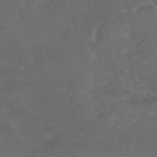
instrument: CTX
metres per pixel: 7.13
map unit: eAb
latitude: 45.9339
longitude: 115.2376
